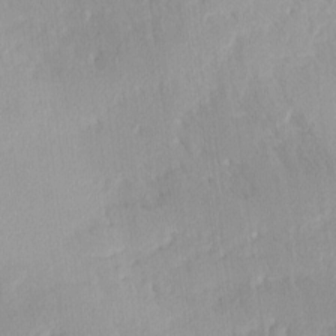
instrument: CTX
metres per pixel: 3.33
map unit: Ave
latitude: -11.5588
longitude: -119.4615
